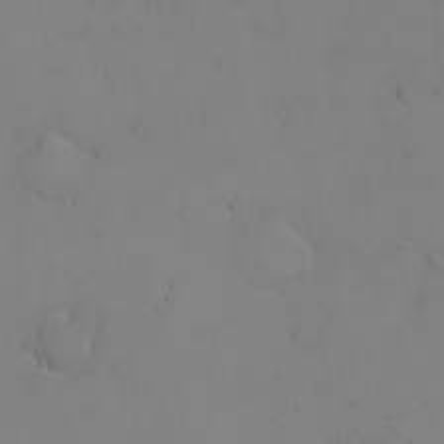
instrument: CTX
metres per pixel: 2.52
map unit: eHh
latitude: -9.6344
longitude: -65.8961
